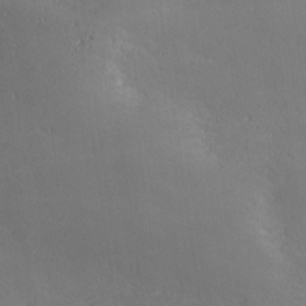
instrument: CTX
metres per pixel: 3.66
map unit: lHvf
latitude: 27.2348
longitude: 142.0850
